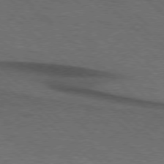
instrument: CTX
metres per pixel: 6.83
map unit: lApd
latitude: 75.6694
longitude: -84.6113
